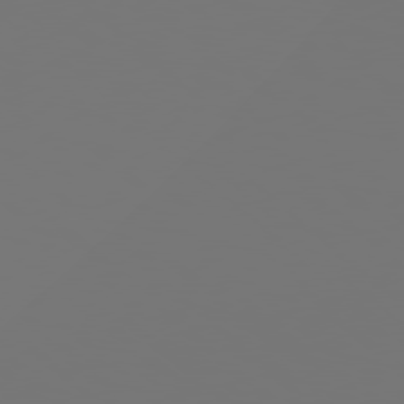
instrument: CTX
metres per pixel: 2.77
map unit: Hpe
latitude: 78.2145
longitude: -177.4426
